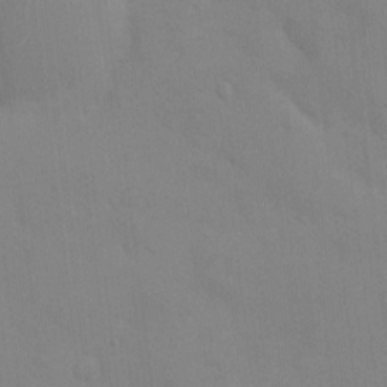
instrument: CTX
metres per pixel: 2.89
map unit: HNhu
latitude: 6.6490
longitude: -2.9513
